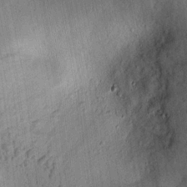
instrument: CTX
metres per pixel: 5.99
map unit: lAvf
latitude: 7.7450
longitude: 164.8219
